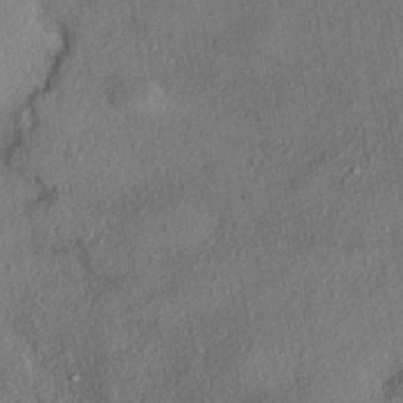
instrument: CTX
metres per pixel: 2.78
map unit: eHh
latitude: -41.4643
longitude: 121.3509
